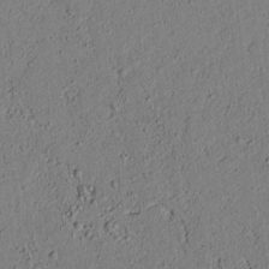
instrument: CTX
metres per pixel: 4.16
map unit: lAvf
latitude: 4.8191
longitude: 167.8989
